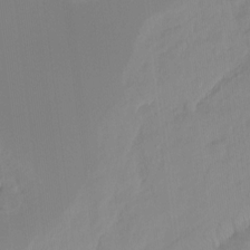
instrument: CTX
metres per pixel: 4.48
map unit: Hto
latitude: -7.1809
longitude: -47.1215
